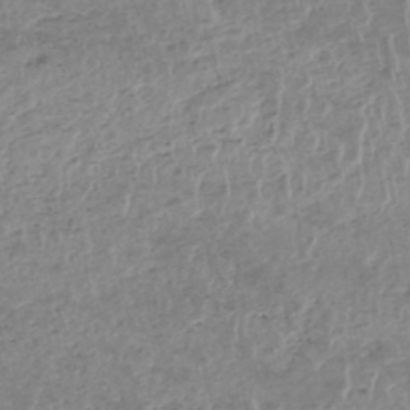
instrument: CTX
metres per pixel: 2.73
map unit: HNhu
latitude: -47.8044
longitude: 30.9730
